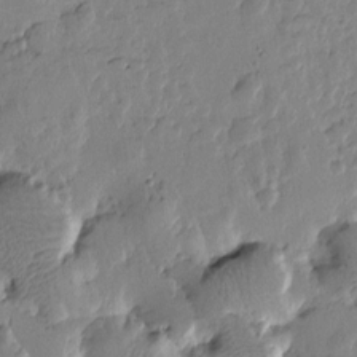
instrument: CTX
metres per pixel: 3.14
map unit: Htu
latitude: -0.2551
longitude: -177.6127
